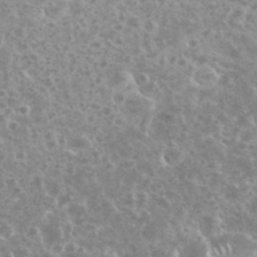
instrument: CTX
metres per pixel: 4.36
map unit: eHh
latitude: 35.1970
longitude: -60.4601
